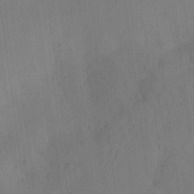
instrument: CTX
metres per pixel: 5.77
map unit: Ave
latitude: 21.5938
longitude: -138.0633
